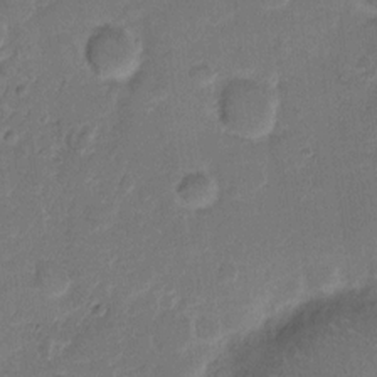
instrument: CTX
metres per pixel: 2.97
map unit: eHh
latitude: 9.4993
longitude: -64.1767
